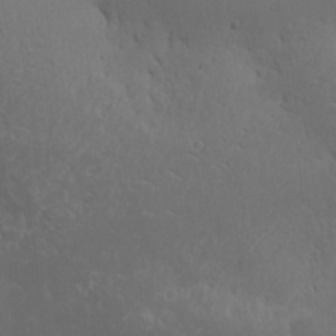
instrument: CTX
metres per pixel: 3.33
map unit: eHh
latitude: 2.6490
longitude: -78.6491
